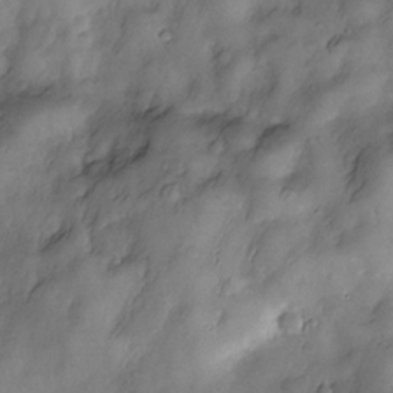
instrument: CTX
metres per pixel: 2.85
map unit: Nve
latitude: -26.6707
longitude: -148.7813
